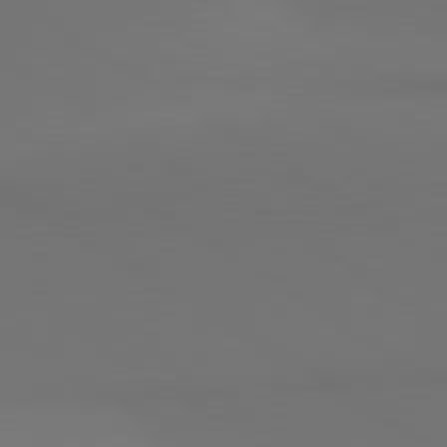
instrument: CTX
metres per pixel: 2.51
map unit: lApd
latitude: 81.1403
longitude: 152.4629
